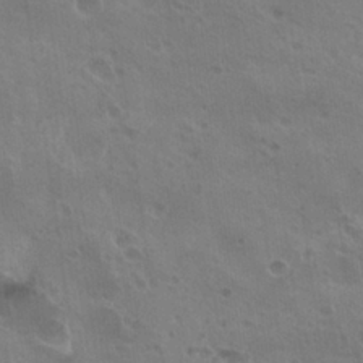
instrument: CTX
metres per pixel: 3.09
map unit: Hto
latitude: 25.0080
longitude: -38.9891
